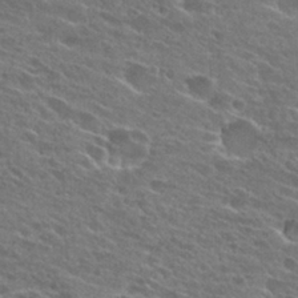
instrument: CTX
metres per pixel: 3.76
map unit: Hto
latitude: 25.9528
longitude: -43.8961
